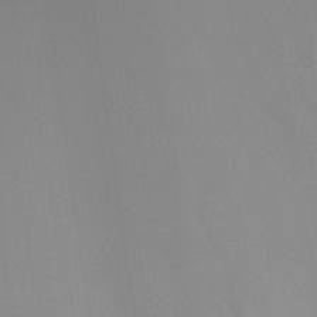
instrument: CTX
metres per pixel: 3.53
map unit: Ht
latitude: -8.1795
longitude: -30.0633
